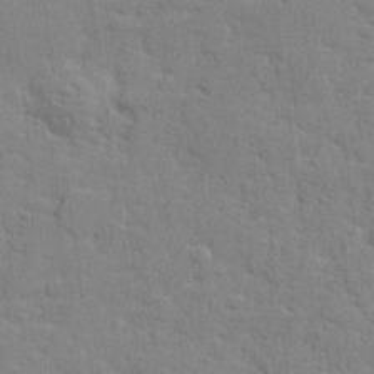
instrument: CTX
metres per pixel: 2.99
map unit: lHvf
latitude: 24.6112
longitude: 142.7463
